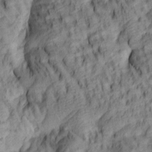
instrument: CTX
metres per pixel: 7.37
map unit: lAa
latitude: 5.5749
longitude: -116.1011
